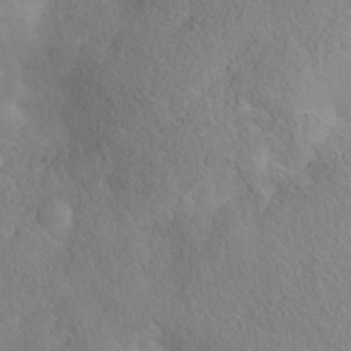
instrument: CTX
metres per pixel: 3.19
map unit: Nhe
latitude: -37.8044
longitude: 139.2376
